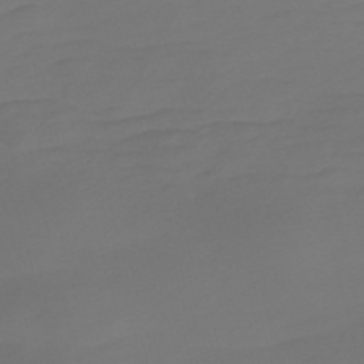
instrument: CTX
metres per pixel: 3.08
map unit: Nve
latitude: -58.4251
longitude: 66.2928
